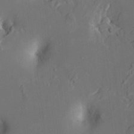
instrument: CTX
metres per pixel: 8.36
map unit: HNhu
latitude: 4.8380
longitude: -5.9339
